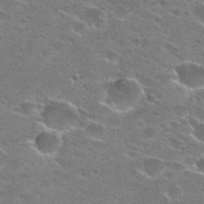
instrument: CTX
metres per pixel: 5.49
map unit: Hto
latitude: 28.2333
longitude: -47.2537
